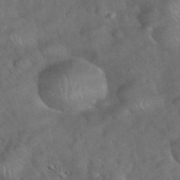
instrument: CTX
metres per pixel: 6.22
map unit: eHh
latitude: 39.2537
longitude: -57.0647
